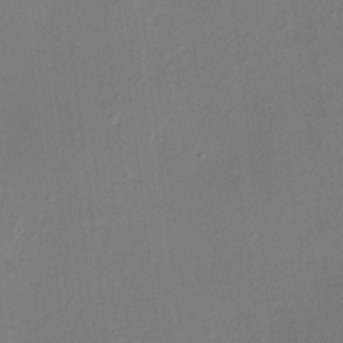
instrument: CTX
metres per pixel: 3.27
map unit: HNhu
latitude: 7.2159
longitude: 1.6155
